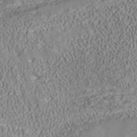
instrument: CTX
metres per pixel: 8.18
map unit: ANa
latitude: 39.1970
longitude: 19.1242
